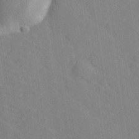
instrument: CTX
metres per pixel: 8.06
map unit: lHvf
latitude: 26.8191
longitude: 143.5777
